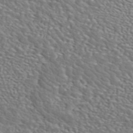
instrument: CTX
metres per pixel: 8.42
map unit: ANa
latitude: 44.5546
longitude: 23.3132
